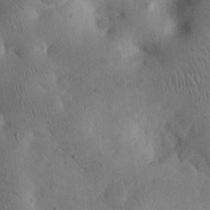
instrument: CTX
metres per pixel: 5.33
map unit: eHh
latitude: 24.2333
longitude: -67.4237
